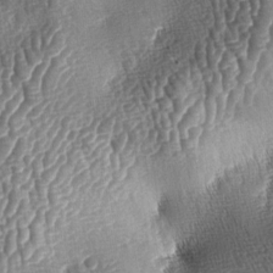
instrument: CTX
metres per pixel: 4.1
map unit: lAa
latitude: -5.7855
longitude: -127.8395
